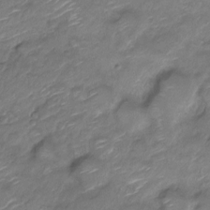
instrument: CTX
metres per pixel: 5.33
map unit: Nve
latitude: -18.1984
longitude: 107.5210
